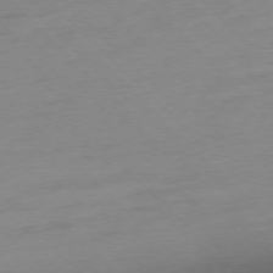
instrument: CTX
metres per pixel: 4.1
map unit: Ap
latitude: -77.1431
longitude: -62.8002
